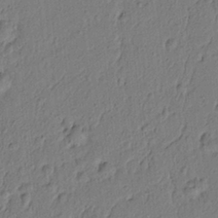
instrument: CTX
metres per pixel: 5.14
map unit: lAvf
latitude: 5.5371
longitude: 165.5966
